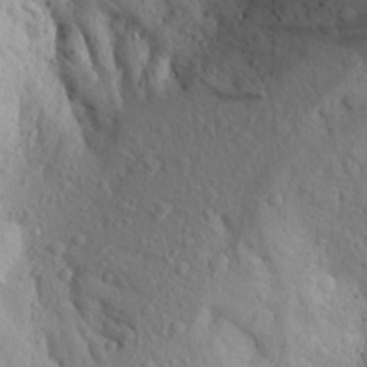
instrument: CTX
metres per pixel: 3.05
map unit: Aa
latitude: 24.9324
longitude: -146.8380
